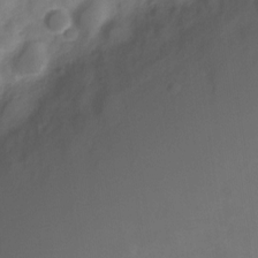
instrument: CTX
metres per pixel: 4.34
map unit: Nve
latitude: -20.8974
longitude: 107.8045
